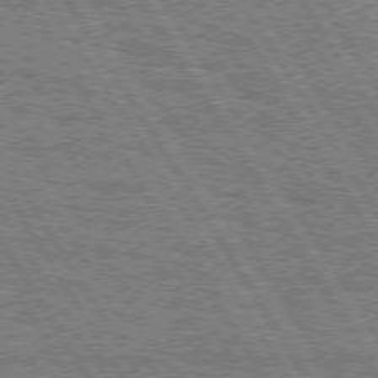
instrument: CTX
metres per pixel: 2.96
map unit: Hpe
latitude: 75.4049
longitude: -154.6490
